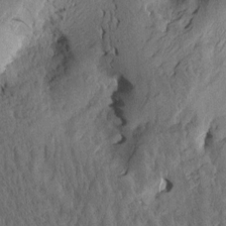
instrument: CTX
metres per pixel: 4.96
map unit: Htu
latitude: -5.1053
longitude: -178.9514
